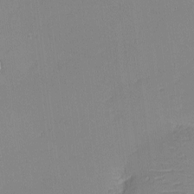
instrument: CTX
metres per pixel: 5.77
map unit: eHh
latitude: -3.5210
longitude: -80.1389
